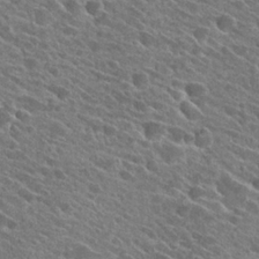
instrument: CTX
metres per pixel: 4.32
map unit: Hto
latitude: 25.7260
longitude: -40.9135
